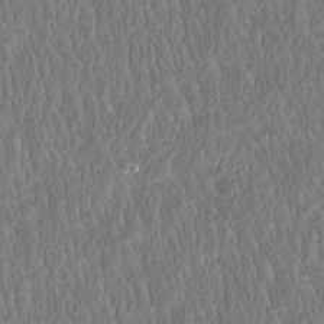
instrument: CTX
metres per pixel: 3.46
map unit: Htu
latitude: -3.8611
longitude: 174.9919
